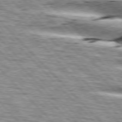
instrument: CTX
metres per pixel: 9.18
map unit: lApd
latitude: 76.3656
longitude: -83.5560
